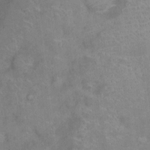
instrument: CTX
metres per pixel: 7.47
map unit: Ht
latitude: 12.9136
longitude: -41.1025
